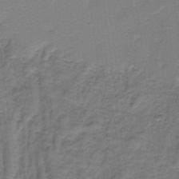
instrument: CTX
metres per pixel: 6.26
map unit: HNb
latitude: -35.5588
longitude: 57.5210
